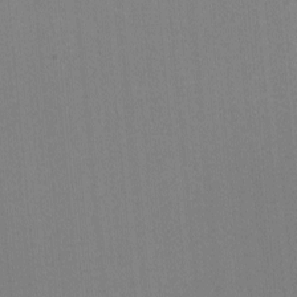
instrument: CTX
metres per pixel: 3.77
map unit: lHvf
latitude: -11.2376
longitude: -103.3104
